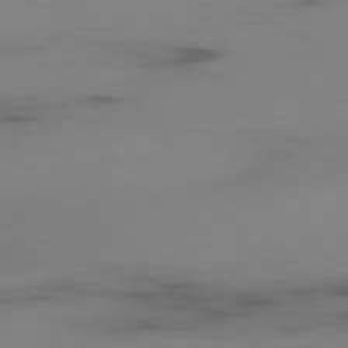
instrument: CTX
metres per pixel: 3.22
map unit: Ap
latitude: -80.1984
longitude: -63.0459
